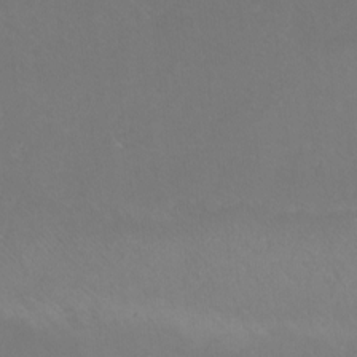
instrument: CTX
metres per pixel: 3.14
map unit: eHh
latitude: -10.8219
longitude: -65.6694
